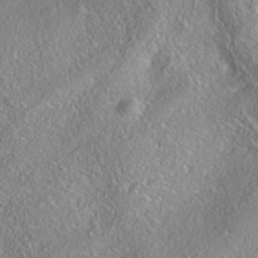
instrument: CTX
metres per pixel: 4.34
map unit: Nhe
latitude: -38.2929
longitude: 138.1984
